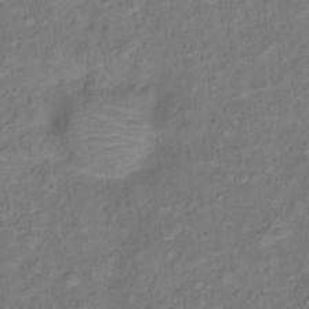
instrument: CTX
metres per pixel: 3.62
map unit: Ht
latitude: 12.2145
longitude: -40.0633
